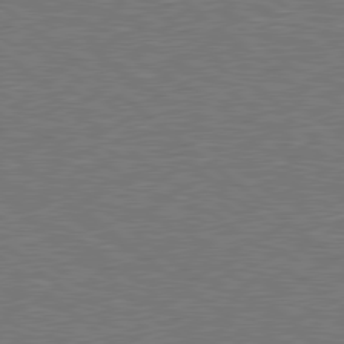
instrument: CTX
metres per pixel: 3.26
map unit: Hpe
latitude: 78.8002
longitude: -170.3656
